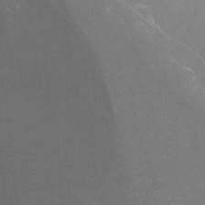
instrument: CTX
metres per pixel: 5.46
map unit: Htu
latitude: -12.7274
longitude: -47.9528
